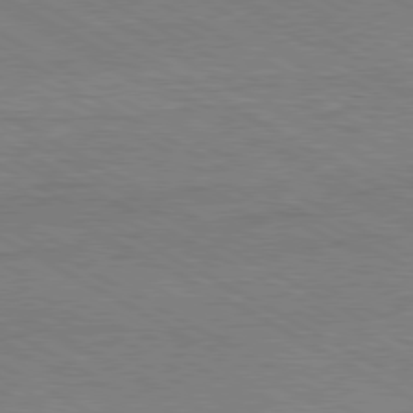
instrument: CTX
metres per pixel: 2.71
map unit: Hpe
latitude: -80.9353
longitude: 19.9178
